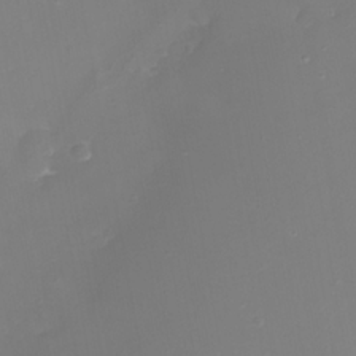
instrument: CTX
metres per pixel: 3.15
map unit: eHh
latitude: -3.3698
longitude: -75.9150
